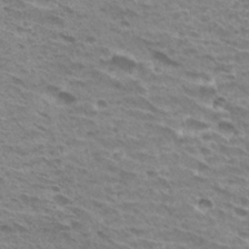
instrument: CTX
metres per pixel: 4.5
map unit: Hto
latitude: 31.8773
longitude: -40.7057
